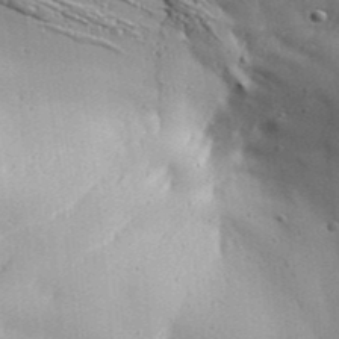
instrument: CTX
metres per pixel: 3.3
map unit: Aa
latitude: 33.9339
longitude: -135.0269
